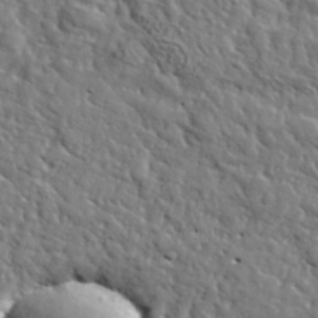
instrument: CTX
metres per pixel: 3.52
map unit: lHvf
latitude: 36.1389
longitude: -86.1578
